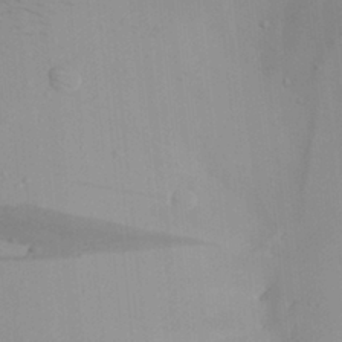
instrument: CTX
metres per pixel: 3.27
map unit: Aa
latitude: 28.1011
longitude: -131.9906
